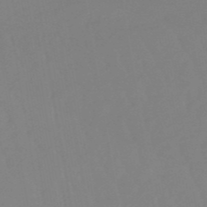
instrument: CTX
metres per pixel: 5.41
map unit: eHb
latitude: -49.8234
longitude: 73.6911
